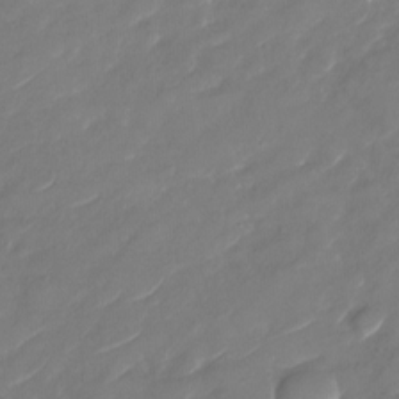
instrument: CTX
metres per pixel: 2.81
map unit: Nhu
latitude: -29.9367
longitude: -72.9892
